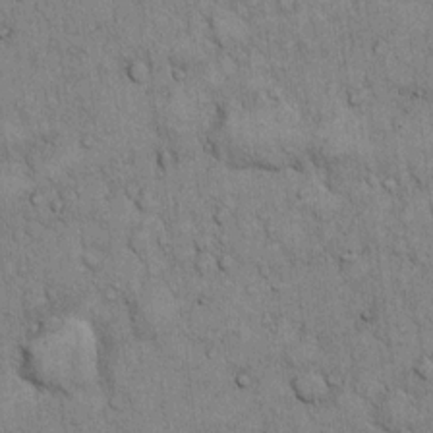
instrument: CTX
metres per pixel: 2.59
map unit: Hto
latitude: 12.4034
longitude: -57.9339
